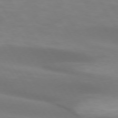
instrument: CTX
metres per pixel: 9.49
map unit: lApd
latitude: 73.9528
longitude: -51.1214
